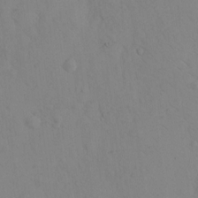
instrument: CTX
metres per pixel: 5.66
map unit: eHh
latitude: 12.6680
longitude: -61.6127
